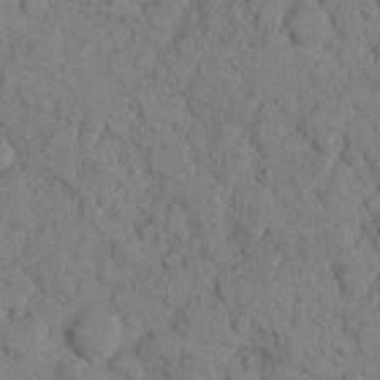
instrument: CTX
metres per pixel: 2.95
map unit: eHh
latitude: 8.3656
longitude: -64.8380
